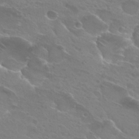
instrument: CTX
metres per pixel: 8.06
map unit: Hto
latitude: 26.5168
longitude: -39.8772
